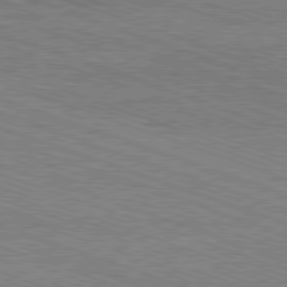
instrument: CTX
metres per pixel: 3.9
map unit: Ap
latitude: -81.8234
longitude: -73.8206
